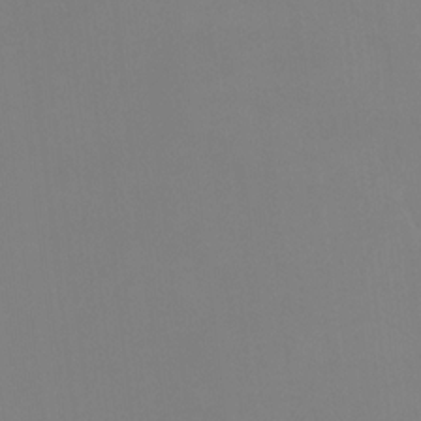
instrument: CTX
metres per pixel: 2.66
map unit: Ht
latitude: -15.6911
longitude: -48.2711
